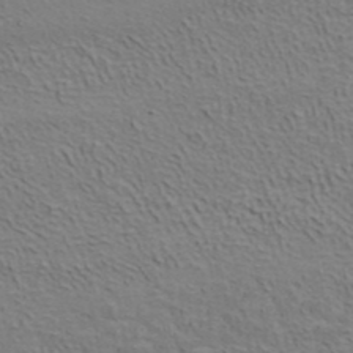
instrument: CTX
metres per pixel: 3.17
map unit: ANa
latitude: 39.3859
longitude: 19.8233
